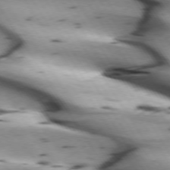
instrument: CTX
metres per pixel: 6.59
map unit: lApd
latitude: 72.9892
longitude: -53.1214
